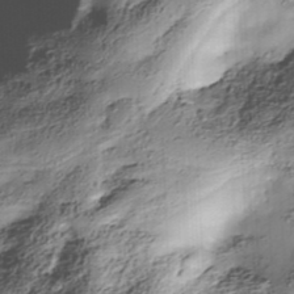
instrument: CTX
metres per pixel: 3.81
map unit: Nhe
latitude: -38.3684
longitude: -148.0822
